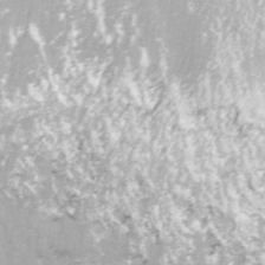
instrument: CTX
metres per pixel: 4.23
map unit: ANa
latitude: -41.6344
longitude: 104.2361
